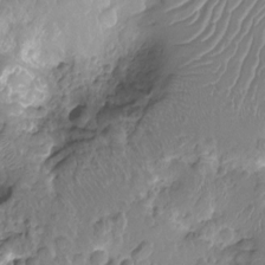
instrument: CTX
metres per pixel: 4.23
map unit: Nhu
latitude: -15.4077
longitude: -26.0822
